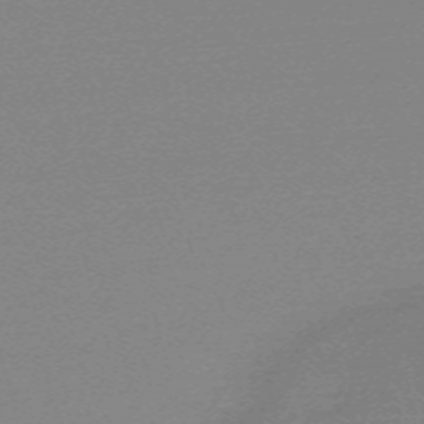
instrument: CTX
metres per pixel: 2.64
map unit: eHh
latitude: -61.1809
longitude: 52.2550
